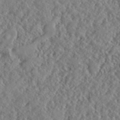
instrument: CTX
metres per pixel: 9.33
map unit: lHvf
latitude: 40.5356
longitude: -88.6869
